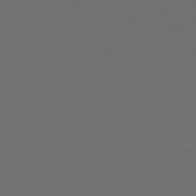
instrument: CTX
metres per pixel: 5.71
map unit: Hpe
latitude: -73.8233
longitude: 6.1417
